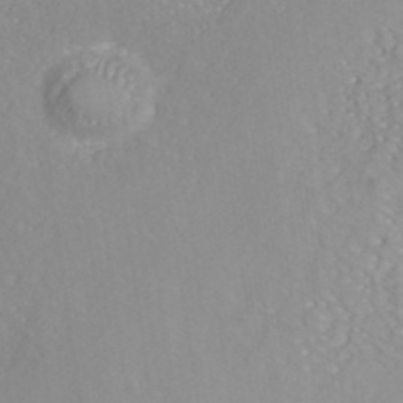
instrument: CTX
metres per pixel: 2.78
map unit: ANa
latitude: 40.1199
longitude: 22.0283
